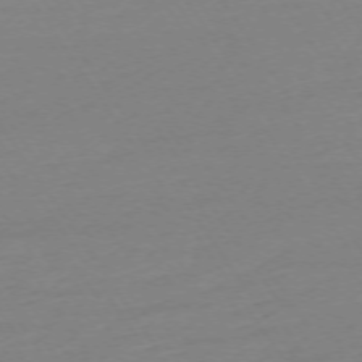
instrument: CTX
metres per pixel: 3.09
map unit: Ap
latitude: -74.0661
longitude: -81.2348
